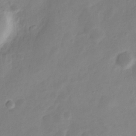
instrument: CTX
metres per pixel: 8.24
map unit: Nve
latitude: -21.2187
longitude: 107.7289
